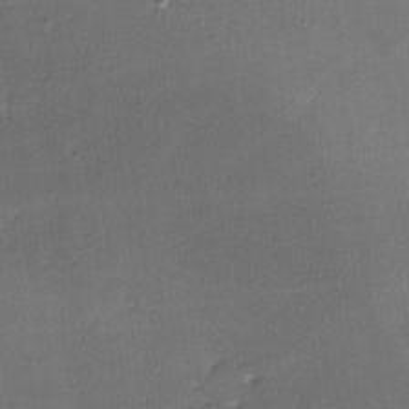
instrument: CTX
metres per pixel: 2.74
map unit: lHvf
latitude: -11.2565
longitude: -101.3293
